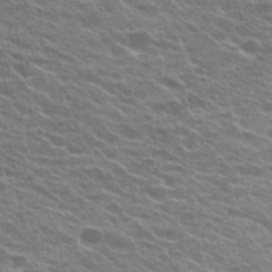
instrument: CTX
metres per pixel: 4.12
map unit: Hto
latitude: 23.6883
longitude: -37.4805
